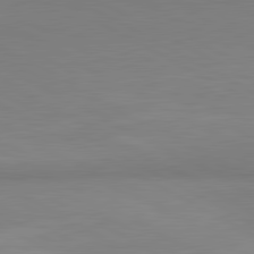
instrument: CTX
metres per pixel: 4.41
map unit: lApd
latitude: 81.4237
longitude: 159.3131
